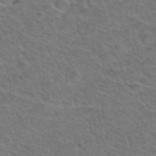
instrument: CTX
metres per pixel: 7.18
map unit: Hto
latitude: 36.6113
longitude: -47.3671
